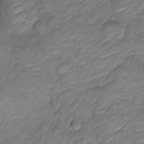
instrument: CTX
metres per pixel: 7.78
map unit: Nve
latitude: -17.8234
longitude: 107.3321
